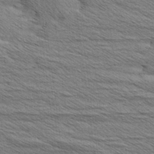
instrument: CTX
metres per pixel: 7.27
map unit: Aa
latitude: 6.1578
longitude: -136.6680
